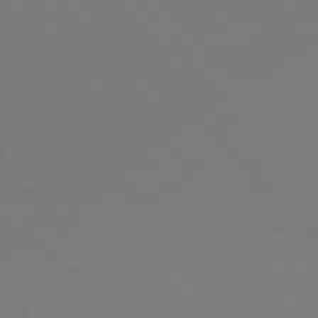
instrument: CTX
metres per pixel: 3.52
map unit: Hpe
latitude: 75.9339
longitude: -141.3103
